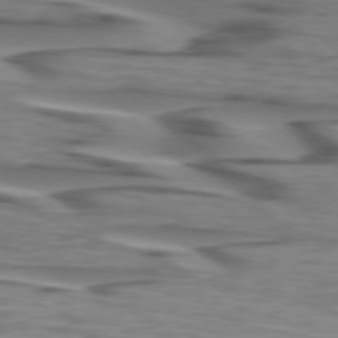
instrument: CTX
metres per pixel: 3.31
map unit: lApd
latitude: 76.2900
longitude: -79.9717
